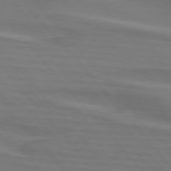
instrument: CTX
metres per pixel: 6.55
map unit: lApd
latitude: 75.4993
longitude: -81.0269
